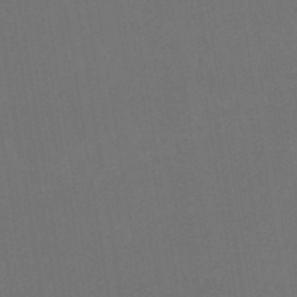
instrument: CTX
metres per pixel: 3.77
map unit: eHb
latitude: -49.7289
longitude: 84.2928
